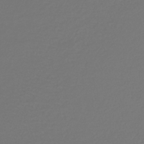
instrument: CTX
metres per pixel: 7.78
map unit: lHb
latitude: -43.2187
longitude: 72.1794
